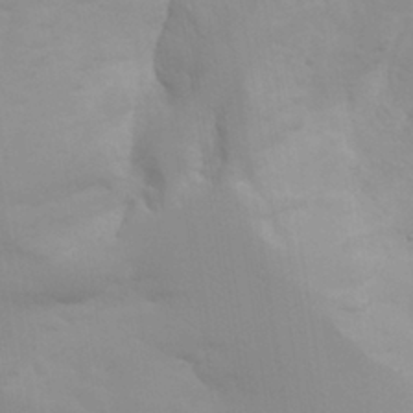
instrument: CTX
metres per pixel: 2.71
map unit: Aa
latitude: 25.6504
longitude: -131.3671
